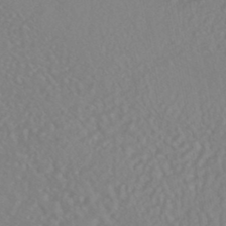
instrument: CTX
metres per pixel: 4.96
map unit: HNhu
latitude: -47.0297
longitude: 104.2739
